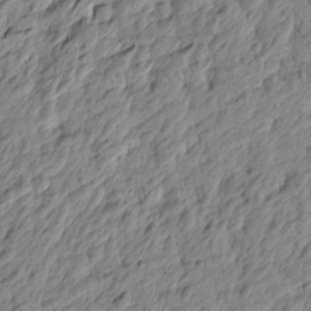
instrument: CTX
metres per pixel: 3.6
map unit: Htu
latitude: -4.0850
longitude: 179.0486
